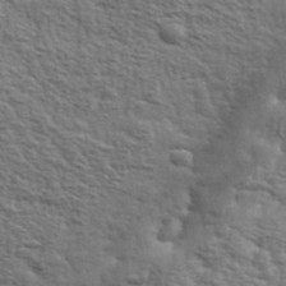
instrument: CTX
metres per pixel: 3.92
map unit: eHh
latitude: 37.2915
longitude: -82.2333
